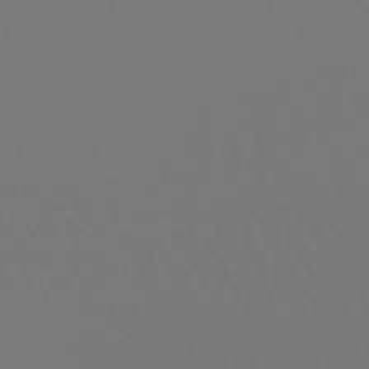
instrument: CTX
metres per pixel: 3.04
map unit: lHb
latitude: -46.8219
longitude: 75.8990
